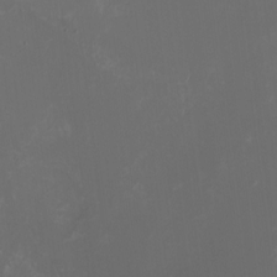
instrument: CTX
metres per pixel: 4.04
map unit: HNhu
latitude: -2.4440
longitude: -6.1389
